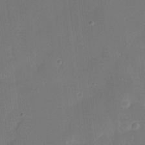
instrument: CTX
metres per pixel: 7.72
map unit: eHh
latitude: 5.0458
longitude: -68.5546
